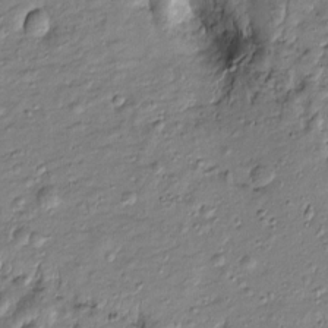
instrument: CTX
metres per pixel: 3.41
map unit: Htu
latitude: -8.1795
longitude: 177.2754
